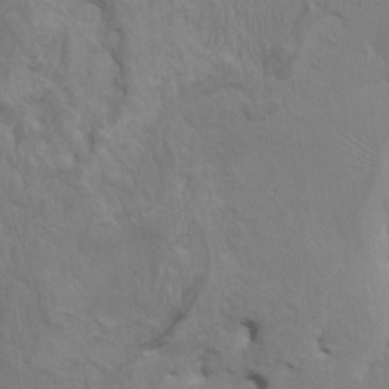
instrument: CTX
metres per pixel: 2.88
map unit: HNhu
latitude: 4.8191
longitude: -4.3089
